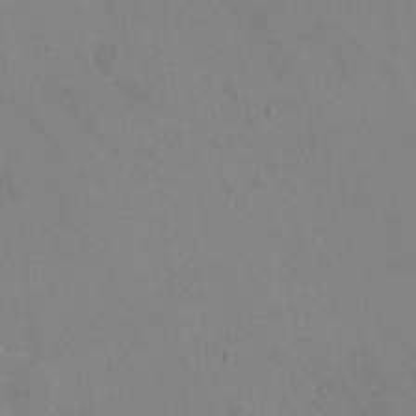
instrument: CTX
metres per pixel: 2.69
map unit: HNhu
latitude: -0.9920
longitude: -2.2333
